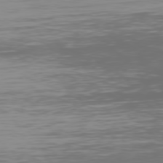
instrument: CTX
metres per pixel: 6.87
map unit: Hpe
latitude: 73.9151
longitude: -128.2333
